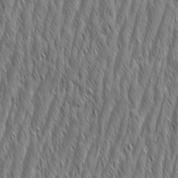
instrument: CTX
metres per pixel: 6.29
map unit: Aa
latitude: 7.4993
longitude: -130.1578
